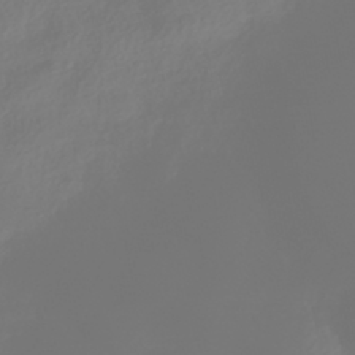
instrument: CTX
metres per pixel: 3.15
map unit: HNhu
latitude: -40.7463
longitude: 100.5951
